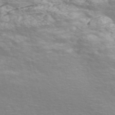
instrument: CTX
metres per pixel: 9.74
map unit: Nve
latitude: -56.8219
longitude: 53.1053
